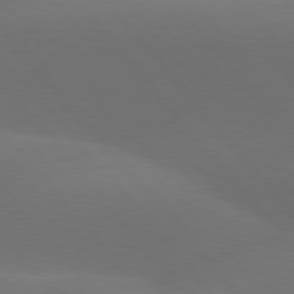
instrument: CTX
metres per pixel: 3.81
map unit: lApd
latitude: 77.9150
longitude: -53.3293
